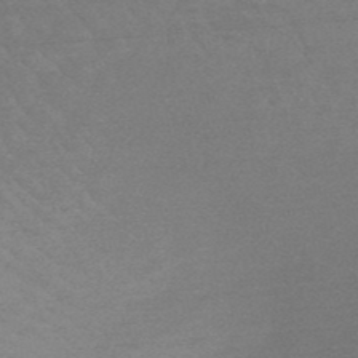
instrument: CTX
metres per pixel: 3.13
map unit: HNb
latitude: -49.0298
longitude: -48.6679
